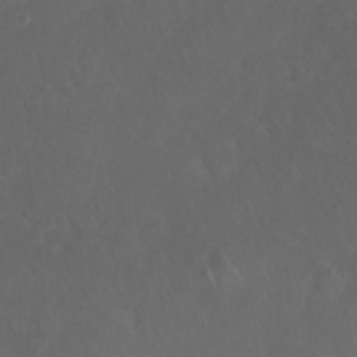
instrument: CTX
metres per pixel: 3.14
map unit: Nhu
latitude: 27.6316
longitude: -65.2537
